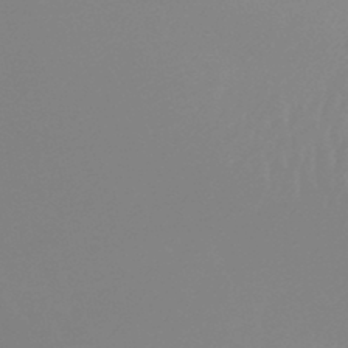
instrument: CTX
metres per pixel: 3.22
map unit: lHb
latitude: -45.3699
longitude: 64.6519
